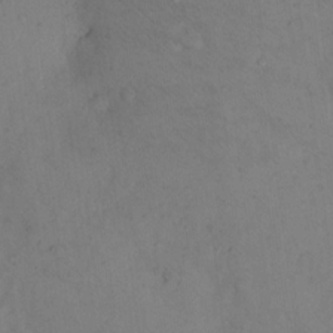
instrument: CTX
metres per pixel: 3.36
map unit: Hto
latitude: 11.5560
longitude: -61.1403
